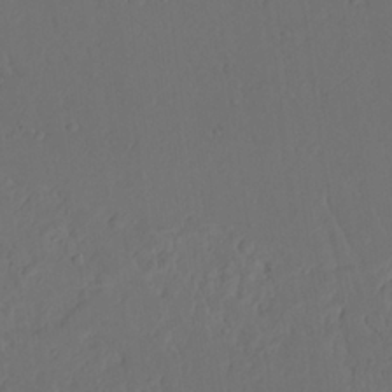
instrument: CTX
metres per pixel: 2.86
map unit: Nhu
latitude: 22.0255
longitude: -72.5357
